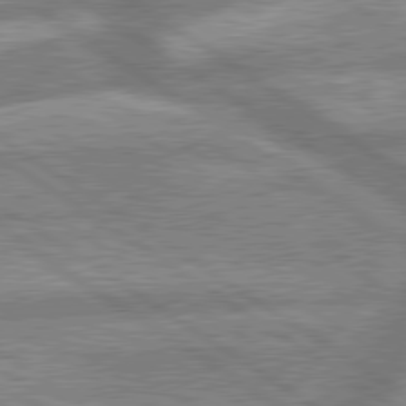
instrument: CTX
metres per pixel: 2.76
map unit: lApd
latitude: 79.7072
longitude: -169.7450
